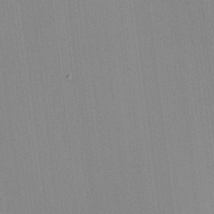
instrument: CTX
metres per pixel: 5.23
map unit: HNhu
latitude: 8.4601
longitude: 13.8800
